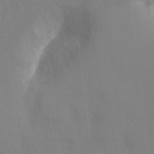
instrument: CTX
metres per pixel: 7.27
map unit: Ht
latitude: -1.2754
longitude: -35.1592
